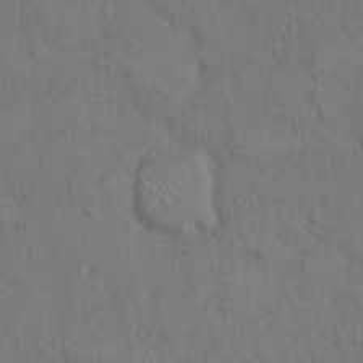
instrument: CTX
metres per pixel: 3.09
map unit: Hto
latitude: 8.6491
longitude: -60.4412
